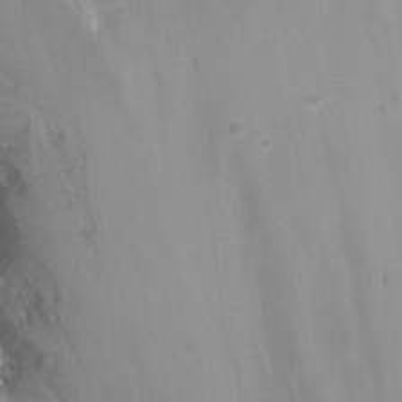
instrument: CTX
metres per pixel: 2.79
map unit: Nhu
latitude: -11.8422
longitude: -48.9136
